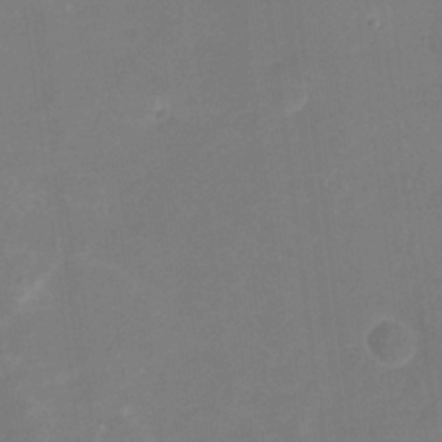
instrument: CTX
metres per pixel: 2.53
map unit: Nhu
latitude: -16.8408
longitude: -56.4601
